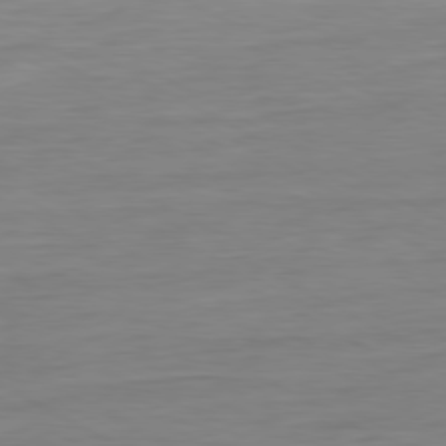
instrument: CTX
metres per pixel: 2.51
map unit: Ap
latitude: -80.5385
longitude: -77.8394
